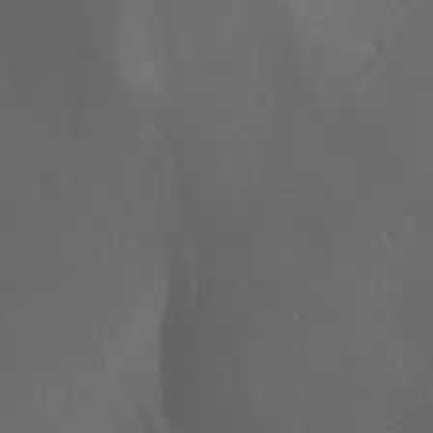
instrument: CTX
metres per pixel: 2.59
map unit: Htu
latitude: -1.6911
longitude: -76.1766
